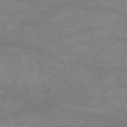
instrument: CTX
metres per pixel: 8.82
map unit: HNb
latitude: -53.5210
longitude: -41.6693
